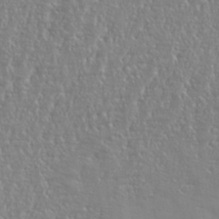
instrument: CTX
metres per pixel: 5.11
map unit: eHh
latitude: 34.6679
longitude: -134.4790
